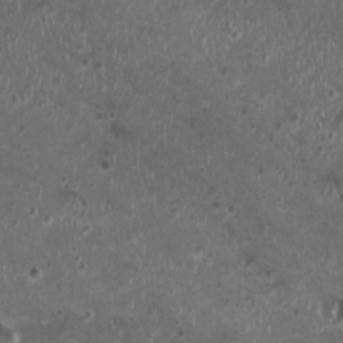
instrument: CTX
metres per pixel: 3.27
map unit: HNhu
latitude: 0.2711
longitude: 2.0661
